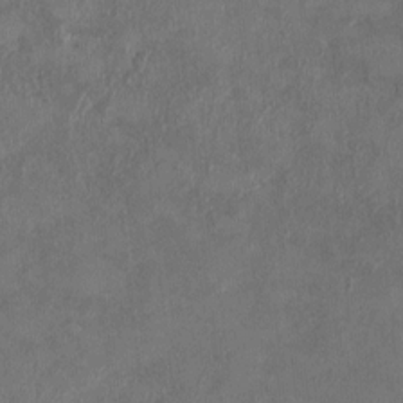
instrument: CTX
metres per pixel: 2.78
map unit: HNhu
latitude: 3.6883
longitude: -6.3467
